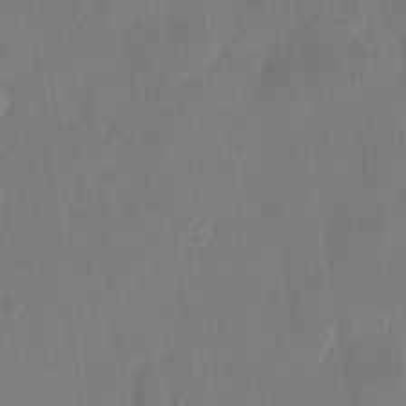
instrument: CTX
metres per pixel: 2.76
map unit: eHh
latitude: 8.8380
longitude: -68.7057
